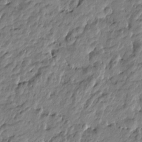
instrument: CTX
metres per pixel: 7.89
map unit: Htu
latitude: -5.0297
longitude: 177.4077
